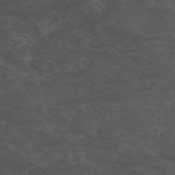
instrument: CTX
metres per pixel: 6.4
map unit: Nhu
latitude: 29.8961
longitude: -51.4237
